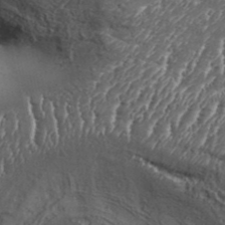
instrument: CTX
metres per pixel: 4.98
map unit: Aa
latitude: 34.1011
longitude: -135.3292
